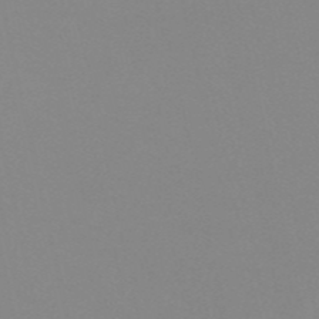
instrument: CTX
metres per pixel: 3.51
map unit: eHh
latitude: -53.5021
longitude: -24.9135
